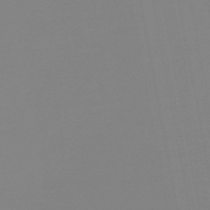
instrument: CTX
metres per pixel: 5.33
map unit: eHb
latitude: -50.3117
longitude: 74.1984
